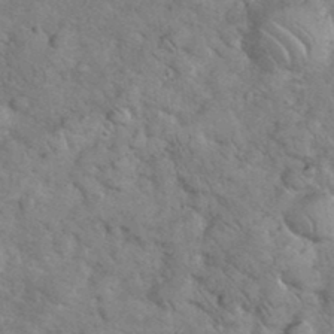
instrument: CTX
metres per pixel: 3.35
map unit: eHh
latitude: 36.8947
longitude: -65.5560
